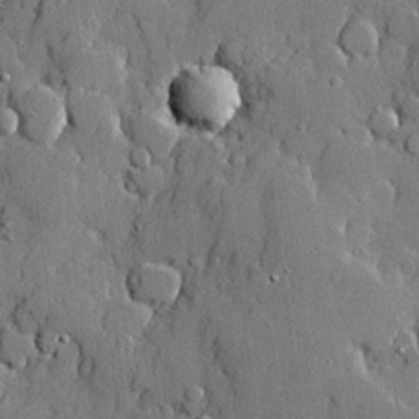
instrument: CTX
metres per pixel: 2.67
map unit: lHvf
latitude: 21.3104
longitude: 145.3888
